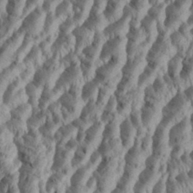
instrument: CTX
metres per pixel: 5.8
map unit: Aa
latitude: 34.3467
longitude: -137.0459
